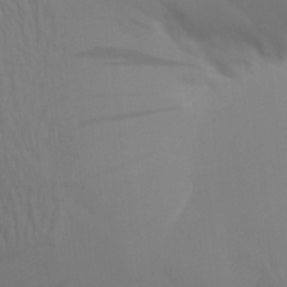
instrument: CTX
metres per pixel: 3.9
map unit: Aa
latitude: 25.6693
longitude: -143.1403
